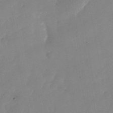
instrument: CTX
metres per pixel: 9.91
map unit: Nhu
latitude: -25.7100
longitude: -69.9339
